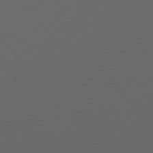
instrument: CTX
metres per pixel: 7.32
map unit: Hpe
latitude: 77.2537
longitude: -168.2523
